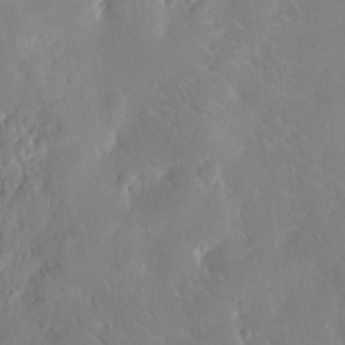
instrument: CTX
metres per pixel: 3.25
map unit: eHh
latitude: 10.0255
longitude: -67.9717
